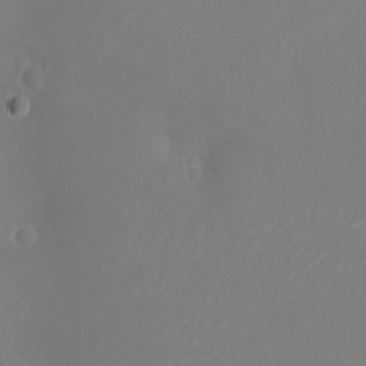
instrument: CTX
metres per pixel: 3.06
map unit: Nhu
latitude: -24.3117
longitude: -72.3468
